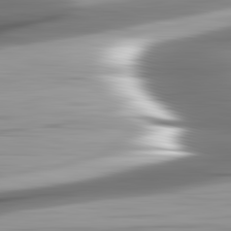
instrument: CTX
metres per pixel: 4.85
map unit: lApd
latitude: 82.8946
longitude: -140.0444
